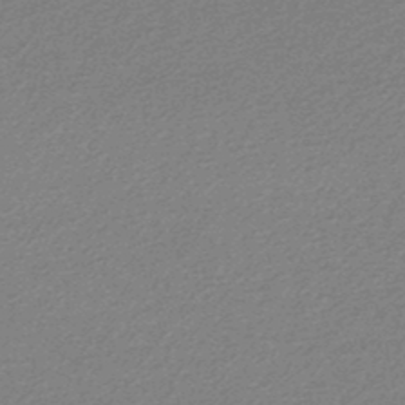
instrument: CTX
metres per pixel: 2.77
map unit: lHb
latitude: -46.9730
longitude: 58.1038
